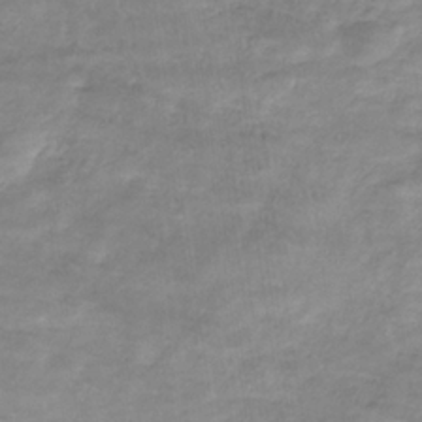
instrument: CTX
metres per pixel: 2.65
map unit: lHb
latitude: -34.3495
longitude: 72.4818
